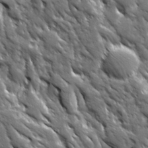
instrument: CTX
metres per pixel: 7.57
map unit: Ave
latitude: 19.6316
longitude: -135.4048
